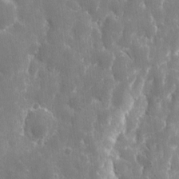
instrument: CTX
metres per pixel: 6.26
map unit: eHh
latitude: 8.7435
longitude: -70.1389
